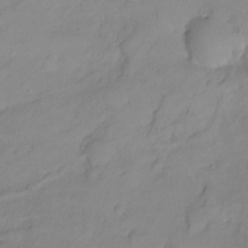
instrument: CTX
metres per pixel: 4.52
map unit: Ht
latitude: -6.7652
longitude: -29.4426
